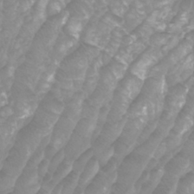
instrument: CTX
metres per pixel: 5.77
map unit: Htu
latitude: -9.7289
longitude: -75.3860
